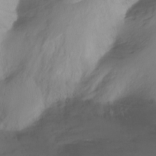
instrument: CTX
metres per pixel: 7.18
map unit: Nhu
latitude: -13.5210
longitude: -61.8583
